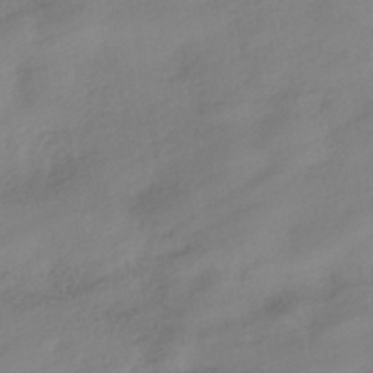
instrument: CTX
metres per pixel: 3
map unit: HNhu
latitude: -40.7463
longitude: 99.1998
